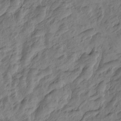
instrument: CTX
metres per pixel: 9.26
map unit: Htu
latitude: -5.1242
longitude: -178.0633
